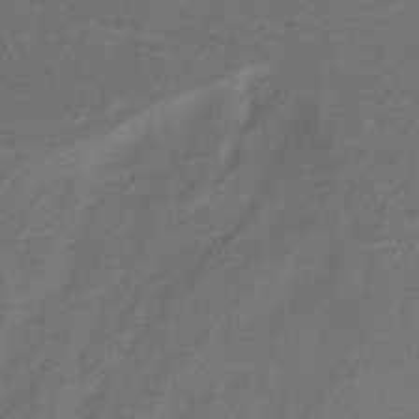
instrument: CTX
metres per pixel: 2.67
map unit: lHb
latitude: -33.3132
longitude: 66.9353
